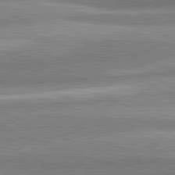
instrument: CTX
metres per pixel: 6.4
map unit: lApd
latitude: 82.2144
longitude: 178.5007
